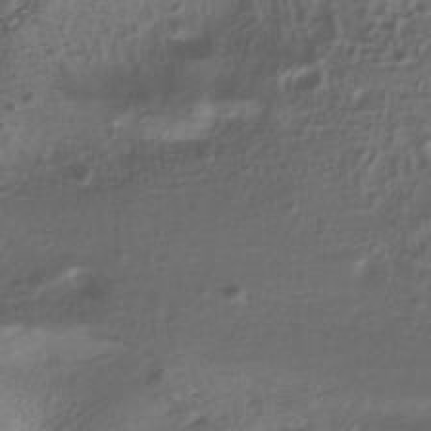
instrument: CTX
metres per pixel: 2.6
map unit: ANa
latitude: -37.6721
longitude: 94.6896
